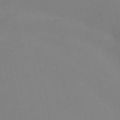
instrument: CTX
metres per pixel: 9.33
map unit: HNb
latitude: -52.1605
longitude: -46.3468
